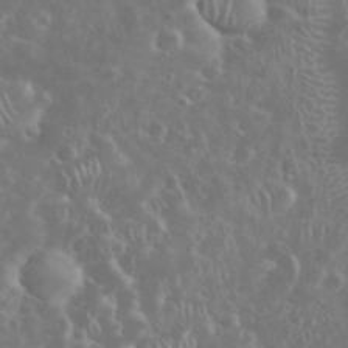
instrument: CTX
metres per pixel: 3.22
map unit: eHh
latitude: 34.2900
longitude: -61.0458
